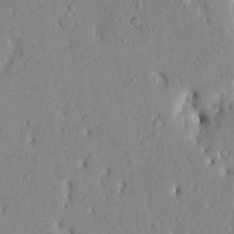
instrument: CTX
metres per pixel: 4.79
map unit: Htu
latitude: 3.5938
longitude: 153.2376
